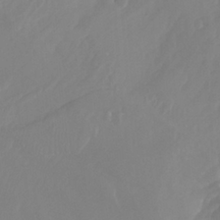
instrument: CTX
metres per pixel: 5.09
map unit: Nhu
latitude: -13.6155
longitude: -64.9703
